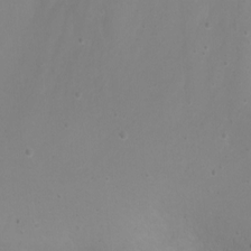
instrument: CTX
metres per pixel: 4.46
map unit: Nhu
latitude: -4.4440
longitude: -76.1955
